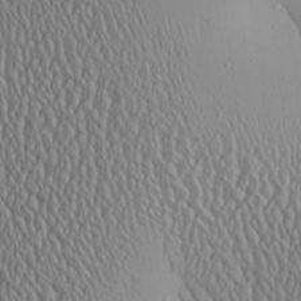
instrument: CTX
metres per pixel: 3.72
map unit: Aa
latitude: 24.6301
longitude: -135.5182
